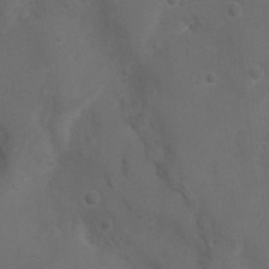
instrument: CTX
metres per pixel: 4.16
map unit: Ht
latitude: 5.0458
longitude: -29.5182
